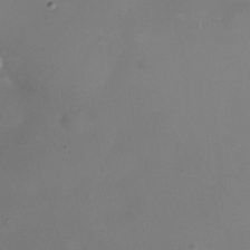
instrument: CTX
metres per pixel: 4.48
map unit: Nhu
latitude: -28.0850
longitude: -71.5560
